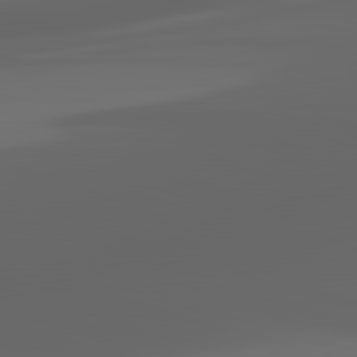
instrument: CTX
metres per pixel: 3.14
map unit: lApd
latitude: 82.9324
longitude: -132.5357
